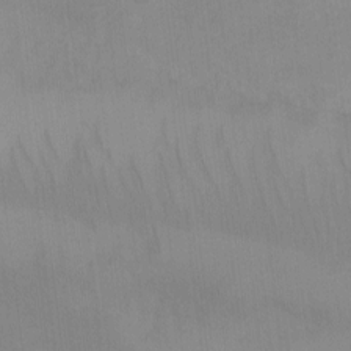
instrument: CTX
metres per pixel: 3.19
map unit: eHh
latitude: -9.0108
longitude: -67.6505
